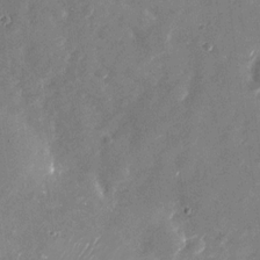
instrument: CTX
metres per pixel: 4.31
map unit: Nhu
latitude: -28.9542
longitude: -76.1577
